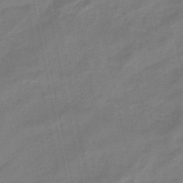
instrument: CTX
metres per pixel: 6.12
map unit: eHb
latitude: -45.7667
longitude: 87.9556
